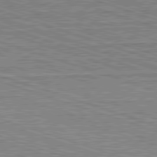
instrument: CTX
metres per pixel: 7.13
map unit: Hpe
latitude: -82.7274
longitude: 9.5021
